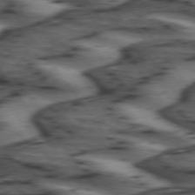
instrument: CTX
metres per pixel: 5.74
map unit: lApd
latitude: 74.1389
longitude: -72.0633
